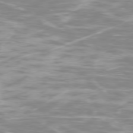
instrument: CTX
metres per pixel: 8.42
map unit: Ap
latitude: -76.7274
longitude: -81.1592
